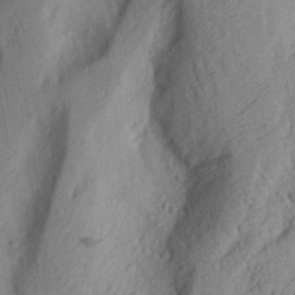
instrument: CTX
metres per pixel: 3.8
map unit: Aa
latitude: 27.9150
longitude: -146.6491
